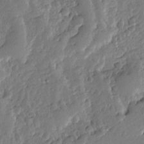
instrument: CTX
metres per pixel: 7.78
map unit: Ave
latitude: 13.1025
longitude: -135.7827
